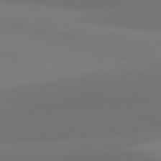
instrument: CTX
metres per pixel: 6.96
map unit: lApd
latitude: 81.4237
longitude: 128.9731
